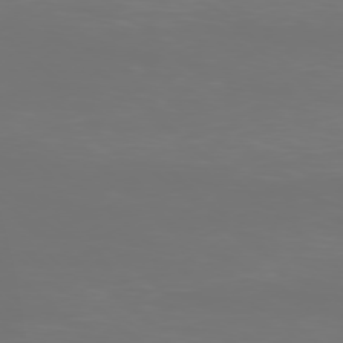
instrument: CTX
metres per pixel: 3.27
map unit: Ap
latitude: -78.5195
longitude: -96.9703
